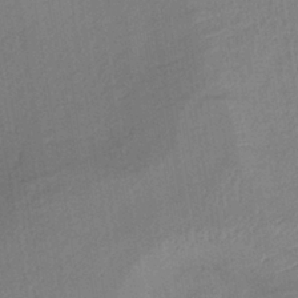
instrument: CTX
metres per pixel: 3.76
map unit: lHb
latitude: -37.9178
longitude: 72.6140
